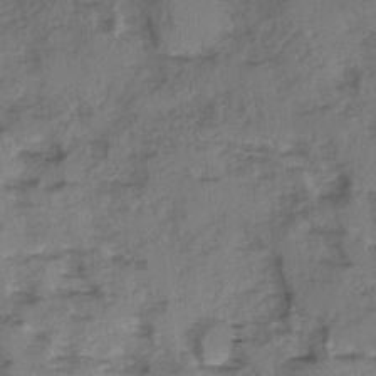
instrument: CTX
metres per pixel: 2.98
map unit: Ave
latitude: 0.4034
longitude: -110.4601
